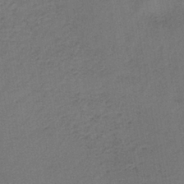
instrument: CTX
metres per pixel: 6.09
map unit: lHb
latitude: -34.8597
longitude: 62.5196
